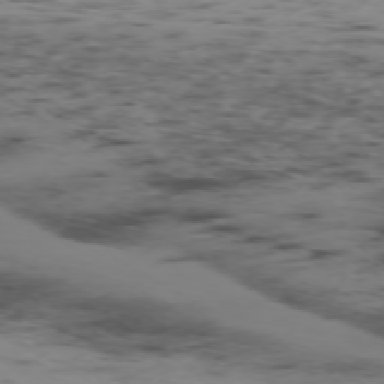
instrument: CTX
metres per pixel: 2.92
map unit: Ap
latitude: -75.0676
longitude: -79.1781
